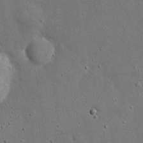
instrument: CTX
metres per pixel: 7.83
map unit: eHh
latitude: 20.0633
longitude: -71.8583
